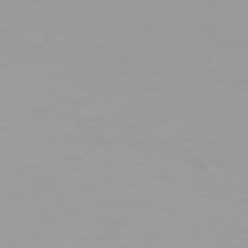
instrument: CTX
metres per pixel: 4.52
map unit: Hpe
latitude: 75.6883
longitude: -128.9136
